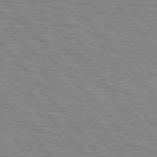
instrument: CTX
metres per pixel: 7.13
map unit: lApd
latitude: 76.1011
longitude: -76.4412
